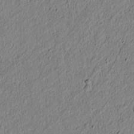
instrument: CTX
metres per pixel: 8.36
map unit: lAvf
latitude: 5.7450
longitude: 164.3496
